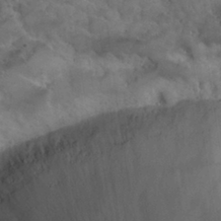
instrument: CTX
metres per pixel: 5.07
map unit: Nhu
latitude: 31.7450
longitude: -52.1956
